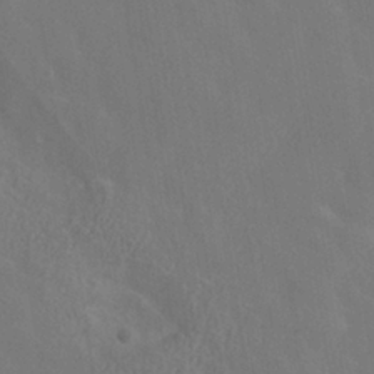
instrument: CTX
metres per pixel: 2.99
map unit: ANa
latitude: -36.8408
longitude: 95.5210
